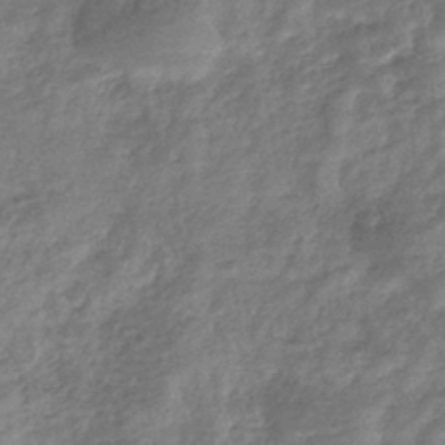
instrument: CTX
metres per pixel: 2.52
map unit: eHb
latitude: -37.5966
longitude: 79.9556
